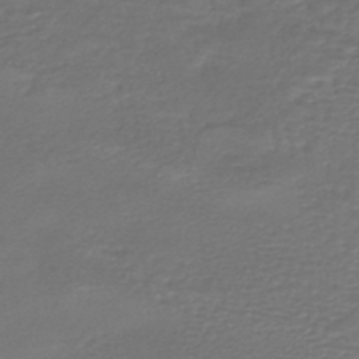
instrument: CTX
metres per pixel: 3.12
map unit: HNhu
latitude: -47.4454
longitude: 95.6344
